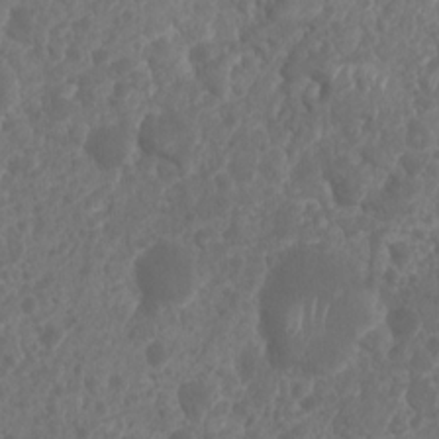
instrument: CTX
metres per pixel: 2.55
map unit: Nhu
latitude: 6.4790
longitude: -18.9702
